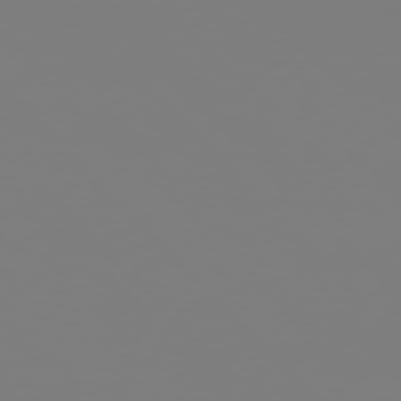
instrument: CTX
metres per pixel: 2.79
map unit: Hpe
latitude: 77.0080
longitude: -161.8205
